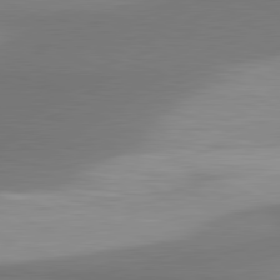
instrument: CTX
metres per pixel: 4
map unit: lApd
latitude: 80.9892
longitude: 175.0108
